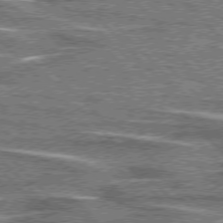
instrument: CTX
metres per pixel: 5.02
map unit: lApd
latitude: 76.3845
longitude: -81.9150
